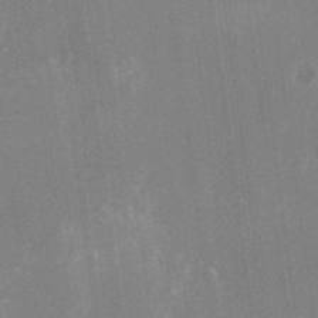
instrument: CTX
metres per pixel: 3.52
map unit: Nhu
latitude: -25.4454
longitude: -73.1593
